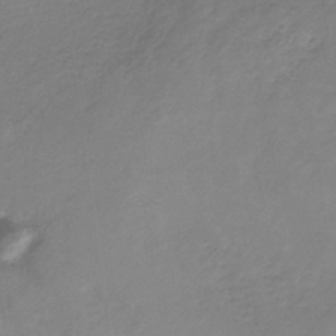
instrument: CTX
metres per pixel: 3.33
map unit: HNb
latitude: -31.8611
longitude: 59.4832
